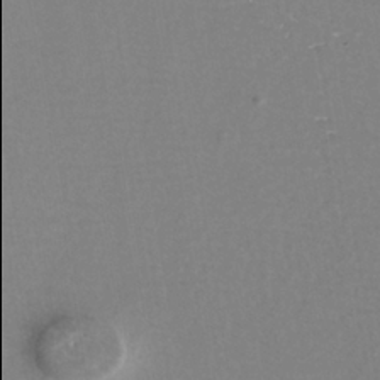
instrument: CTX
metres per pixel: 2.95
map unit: Nhe
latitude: -37.8989
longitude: -117.9906
